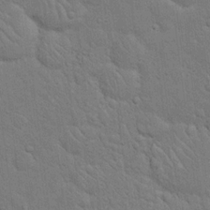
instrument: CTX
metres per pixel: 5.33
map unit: eHh
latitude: 19.8016
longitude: -62.1767
